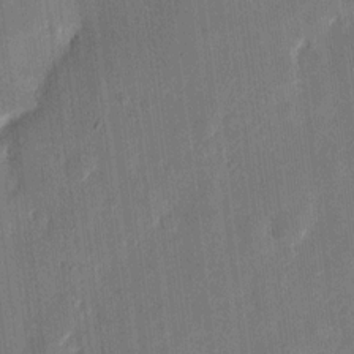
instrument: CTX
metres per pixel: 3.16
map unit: eHh
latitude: 10.9892
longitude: -70.1011
